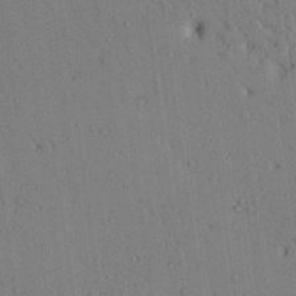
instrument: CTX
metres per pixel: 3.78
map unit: Aa
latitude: 26.9703
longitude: -137.9906
